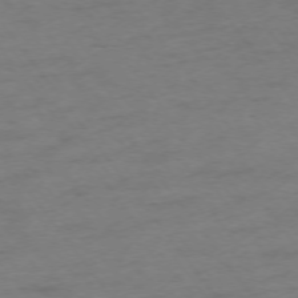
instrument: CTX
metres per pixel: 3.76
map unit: Ap
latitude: -75.0109
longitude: -73.1404
